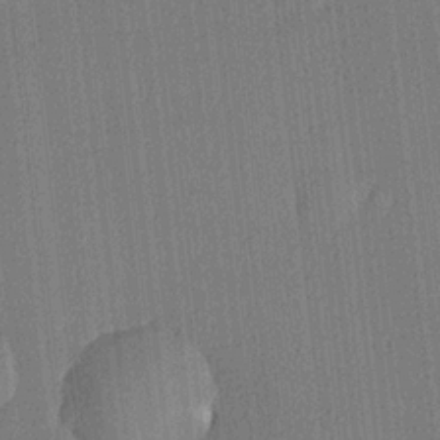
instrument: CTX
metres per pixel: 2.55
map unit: lHvf
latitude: 20.8002
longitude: 141.1809
